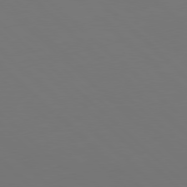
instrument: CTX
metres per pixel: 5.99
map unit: Hpe
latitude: 77.9339
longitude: -170.2522
